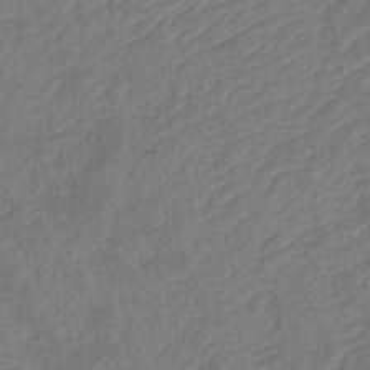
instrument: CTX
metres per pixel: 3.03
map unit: eHb
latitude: -39.4832
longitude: 76.0472
